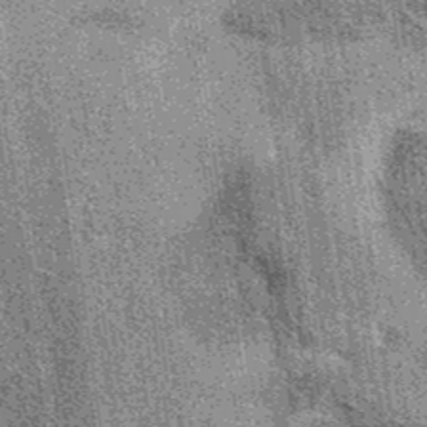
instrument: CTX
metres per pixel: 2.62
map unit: eAb
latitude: 37.2726
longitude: 107.8233
